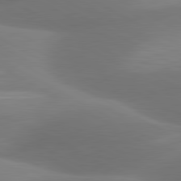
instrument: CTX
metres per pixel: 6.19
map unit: lApd
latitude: 80.8191
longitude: 123.7289
